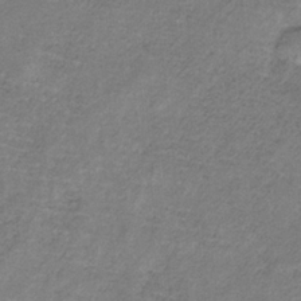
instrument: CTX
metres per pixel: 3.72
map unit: HNb
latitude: -33.0298
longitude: 58.8030
